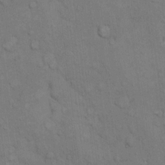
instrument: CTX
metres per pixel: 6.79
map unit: Hto
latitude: 10.1767
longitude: -61.3670
